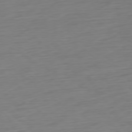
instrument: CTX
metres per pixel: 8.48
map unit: Ap
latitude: -78.1605
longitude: -77.2348
